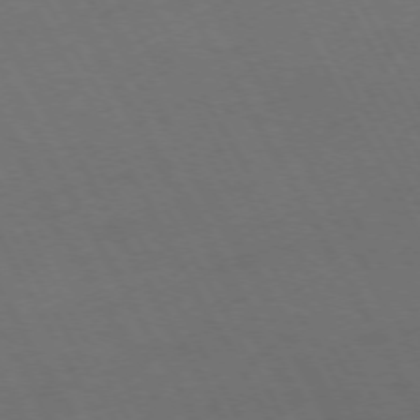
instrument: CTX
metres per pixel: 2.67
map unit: Hpe
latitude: -74.6519
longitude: 8.3117
